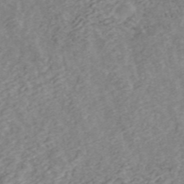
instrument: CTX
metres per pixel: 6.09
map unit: ANa
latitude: 45.0080
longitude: 24.7085
